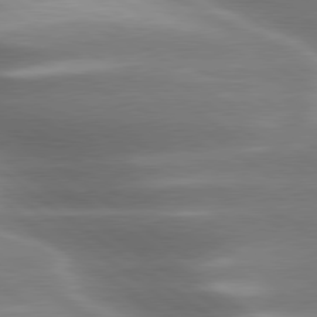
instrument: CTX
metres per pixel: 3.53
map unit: lApd
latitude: 79.7828
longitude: -118.5923
